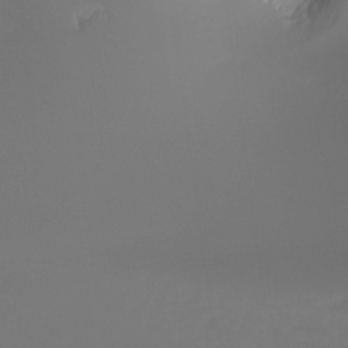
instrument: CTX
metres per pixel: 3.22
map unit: Ht
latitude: -9.8422
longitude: -40.0444
